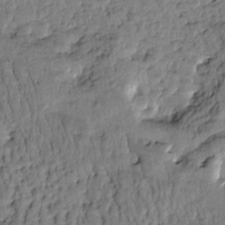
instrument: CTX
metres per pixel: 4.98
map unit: Htu
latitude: -0.5196
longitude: -179.0648
